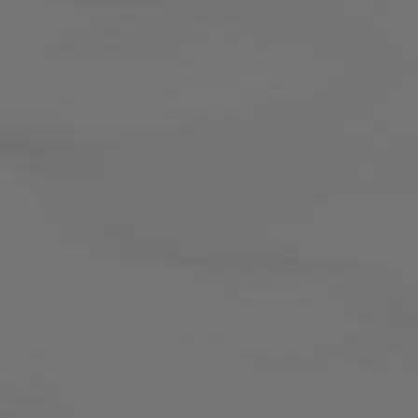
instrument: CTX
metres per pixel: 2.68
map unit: lApd
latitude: 79.2915
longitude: 177.5777
